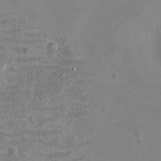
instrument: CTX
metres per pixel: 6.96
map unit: eHh
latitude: -3.3509
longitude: -74.8947
